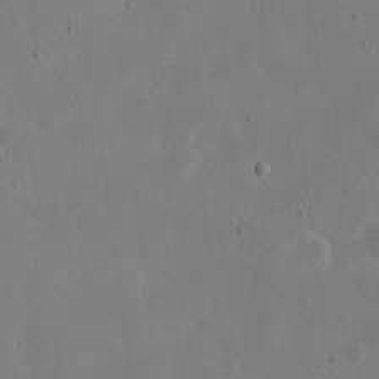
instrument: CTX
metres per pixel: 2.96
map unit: eHh
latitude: 20.8758
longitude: -68.8380
